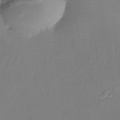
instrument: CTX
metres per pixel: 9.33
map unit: Nhe
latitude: -31.7855
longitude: -116.4223
